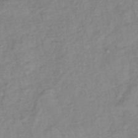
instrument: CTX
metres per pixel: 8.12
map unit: lHb
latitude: -36.9541
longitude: 70.1795
